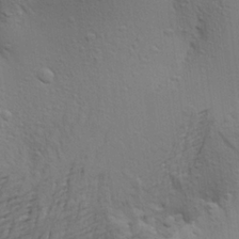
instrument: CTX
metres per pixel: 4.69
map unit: Aa
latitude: 23.2537
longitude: -150.2900
